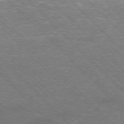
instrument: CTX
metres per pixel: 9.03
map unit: Hpe
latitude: -77.1242
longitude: -11.9717
